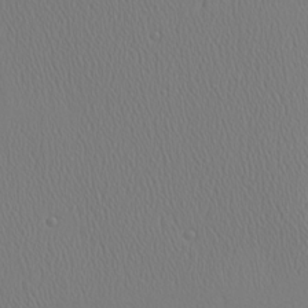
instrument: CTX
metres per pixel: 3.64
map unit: Ave
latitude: 23.7450
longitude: -135.3859
